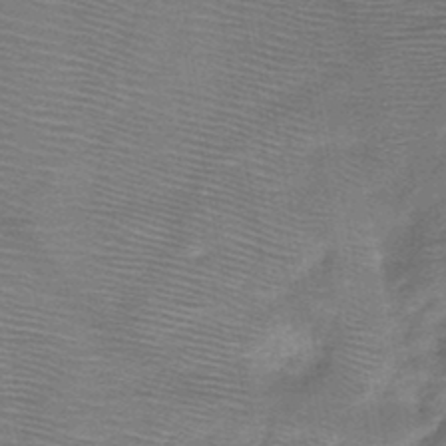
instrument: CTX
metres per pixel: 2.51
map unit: HNb
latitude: -46.8975
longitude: -39.9528
